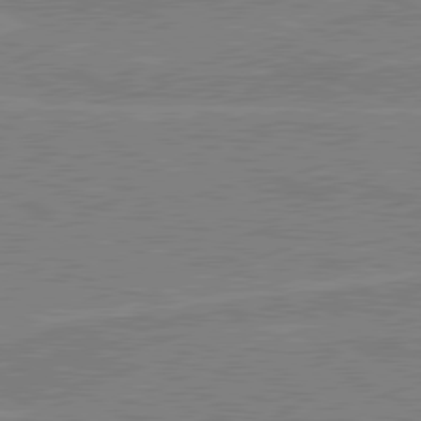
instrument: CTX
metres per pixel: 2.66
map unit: lApd
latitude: 80.4790
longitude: 121.2376
